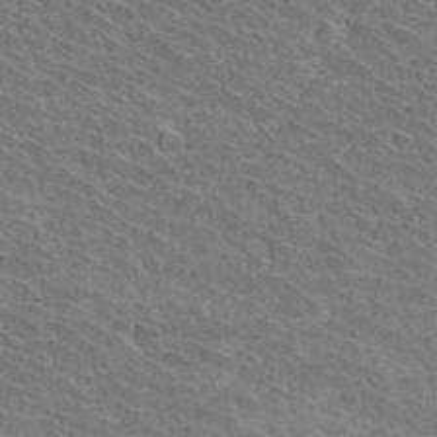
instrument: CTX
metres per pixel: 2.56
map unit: Hto
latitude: 33.9150
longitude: -41.8394
